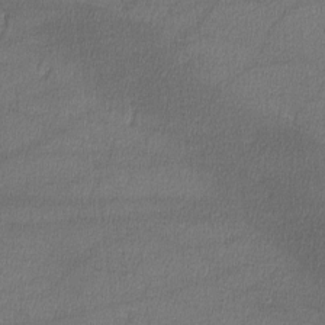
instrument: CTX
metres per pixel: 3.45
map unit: lHvf
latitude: -11.7478
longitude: -100.8569
